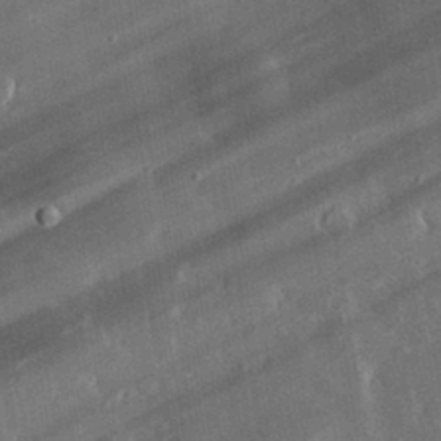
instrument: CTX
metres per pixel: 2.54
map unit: lHvf
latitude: 32.8758
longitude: -92.2144
